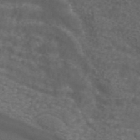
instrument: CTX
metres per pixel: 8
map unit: ANa
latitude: 43.4804
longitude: 24.0850
